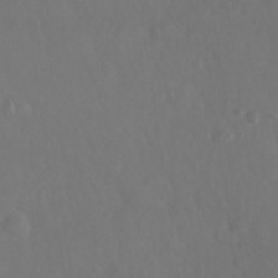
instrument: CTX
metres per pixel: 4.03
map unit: Nhu
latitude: 27.9150
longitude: -65.0458
